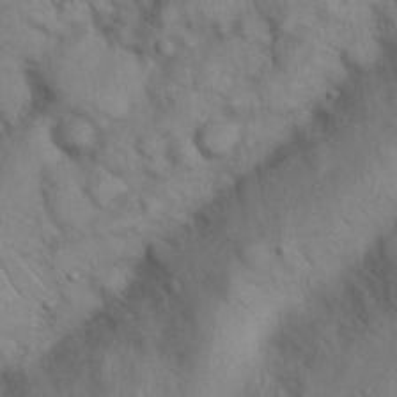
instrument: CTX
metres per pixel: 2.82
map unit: Nhu
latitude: 26.5168
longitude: -69.4993
